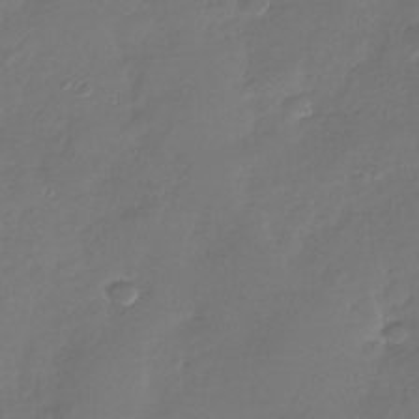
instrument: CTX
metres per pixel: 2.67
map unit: Nhu
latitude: -28.6330
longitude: -60.8191
